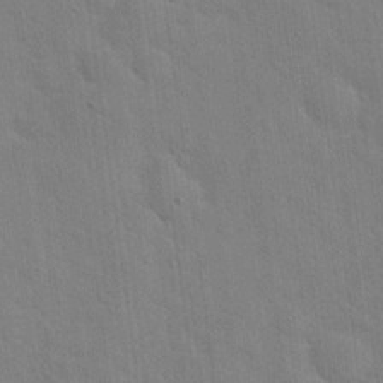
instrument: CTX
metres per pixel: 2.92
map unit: Hto
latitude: 20.5546
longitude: -54.3467
